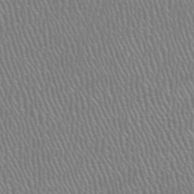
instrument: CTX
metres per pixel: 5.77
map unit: HNhu
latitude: -47.9556
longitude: 29.7289
